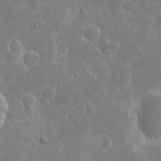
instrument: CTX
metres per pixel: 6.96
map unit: eHh
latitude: 7.0458
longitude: -70.1956
